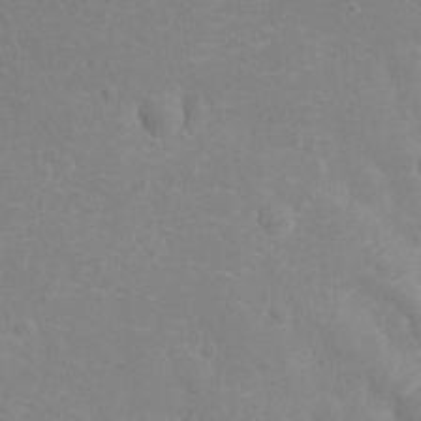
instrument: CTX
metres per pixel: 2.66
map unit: Nhu
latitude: -15.1431
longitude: -25.3481
